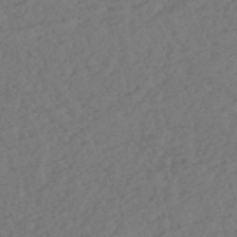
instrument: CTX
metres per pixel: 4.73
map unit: eHh
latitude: -51.2943
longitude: -23.9150
